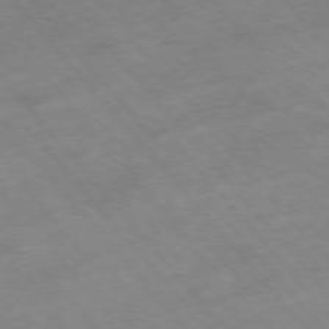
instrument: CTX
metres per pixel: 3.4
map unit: Hpe
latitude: -76.8030
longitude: -18.4223
